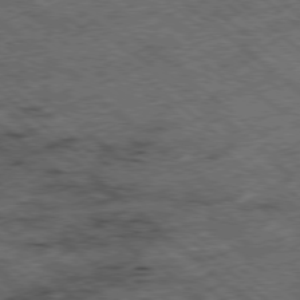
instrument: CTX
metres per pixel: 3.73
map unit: Ap
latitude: -78.9163
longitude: -52.0255
